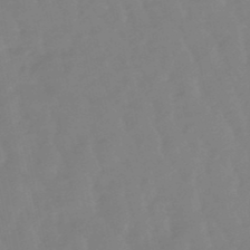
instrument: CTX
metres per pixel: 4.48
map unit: lHb
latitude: -48.8786
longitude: 78.5007
